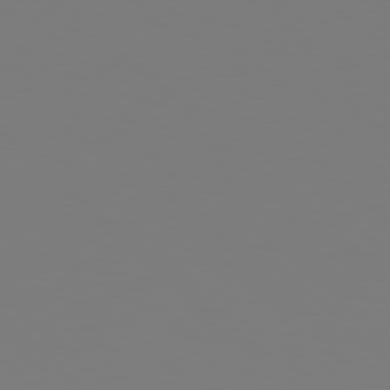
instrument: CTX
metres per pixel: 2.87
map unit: Hpe
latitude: 78.9136
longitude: -167.6693
